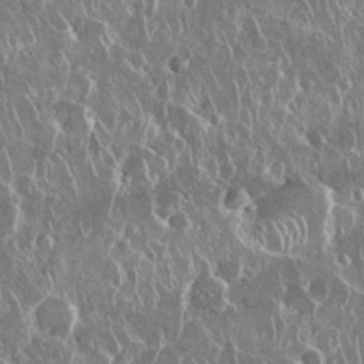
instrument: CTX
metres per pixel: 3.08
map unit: Nhu
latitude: 28.7813
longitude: -62.3656
